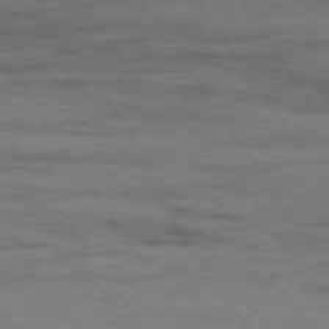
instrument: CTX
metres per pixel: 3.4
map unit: Hpe
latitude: 74.1389
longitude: -142.6491
